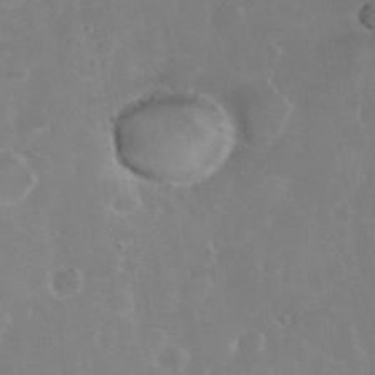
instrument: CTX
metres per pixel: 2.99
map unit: eHh
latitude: 35.8772
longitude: -59.2726
